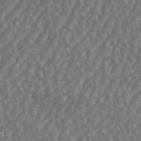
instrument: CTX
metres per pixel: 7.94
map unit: eHh
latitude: 35.9150
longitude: -133.8583
